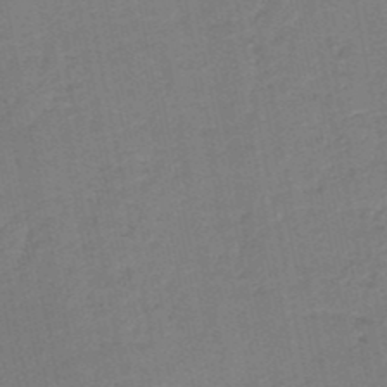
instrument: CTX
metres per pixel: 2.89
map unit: HNb
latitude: -50.3873
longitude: -49.2348
